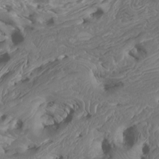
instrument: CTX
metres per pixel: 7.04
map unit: Htu
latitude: -6.3873
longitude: -77.0080
